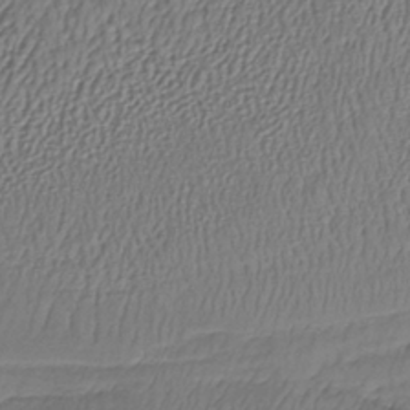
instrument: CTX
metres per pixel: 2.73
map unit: lHb
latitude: -37.6155
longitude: 58.7085
